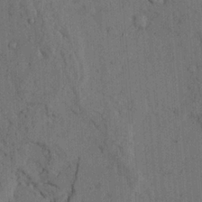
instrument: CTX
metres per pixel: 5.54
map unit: Ave
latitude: 23.9150
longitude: -133.9339
